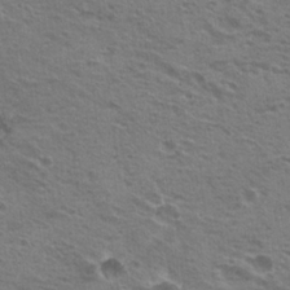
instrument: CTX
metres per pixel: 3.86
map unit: Hto
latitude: 21.2915
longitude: -31.8206
